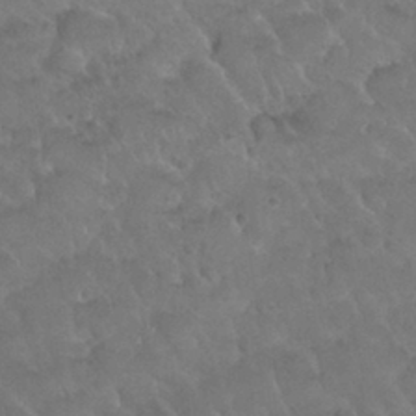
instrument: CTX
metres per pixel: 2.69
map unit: Nhu
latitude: 30.1767
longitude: -51.0647
